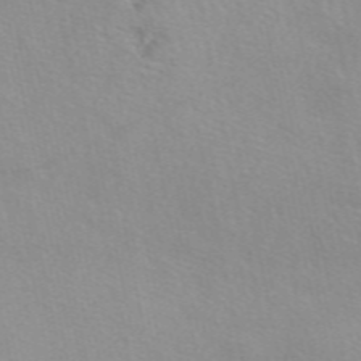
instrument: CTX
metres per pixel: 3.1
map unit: eAb
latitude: 51.0080
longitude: 107.3888
